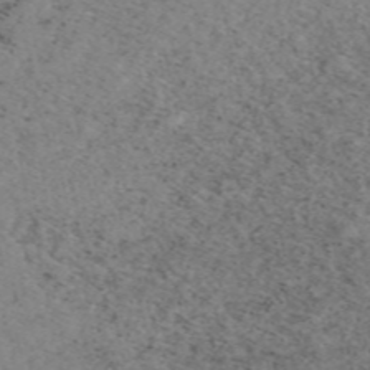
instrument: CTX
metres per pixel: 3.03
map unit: eAb
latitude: 49.9528
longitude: 107.0865
